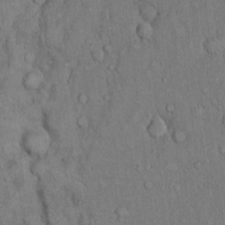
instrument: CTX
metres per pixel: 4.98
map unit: Hto
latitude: 10.8758
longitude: -60.9136
